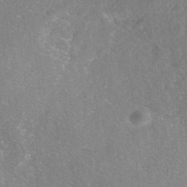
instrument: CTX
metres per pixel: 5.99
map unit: Nhe
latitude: -42.1038
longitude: -110.7246
